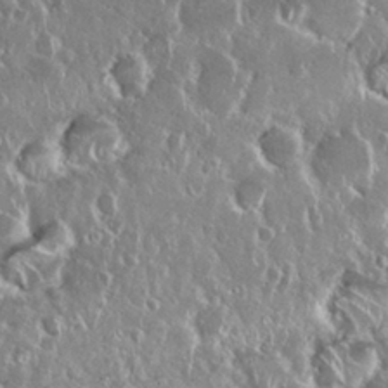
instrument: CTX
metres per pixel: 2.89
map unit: Nhu
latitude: 28.7624
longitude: -62.2334
